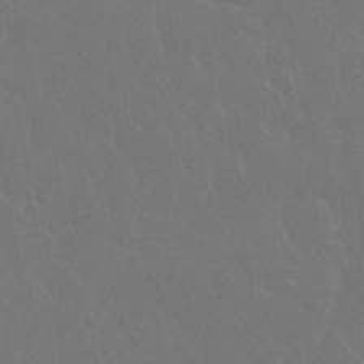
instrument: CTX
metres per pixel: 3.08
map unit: eHh
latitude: 33.9906
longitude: -58.5924
